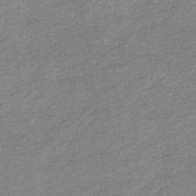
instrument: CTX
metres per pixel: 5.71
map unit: lHb
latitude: -34.4440
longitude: 69.0108
